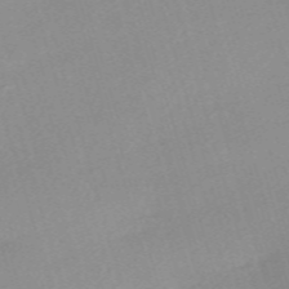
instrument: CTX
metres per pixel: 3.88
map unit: eHh
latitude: -61.4454
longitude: 50.0850
